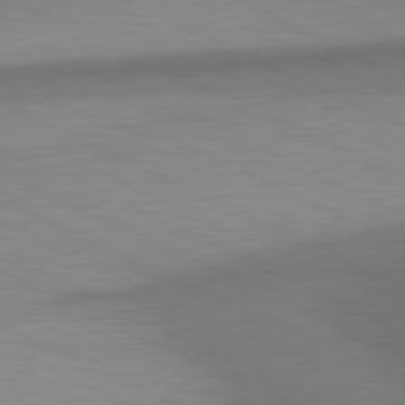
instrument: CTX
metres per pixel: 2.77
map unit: lApd
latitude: 81.1592
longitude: 139.1431
